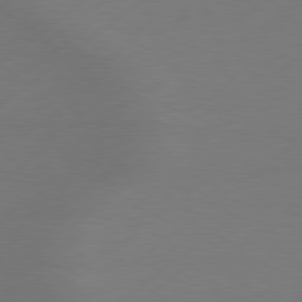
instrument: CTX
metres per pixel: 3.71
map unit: lApd
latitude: 79.1970
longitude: -131.8206
